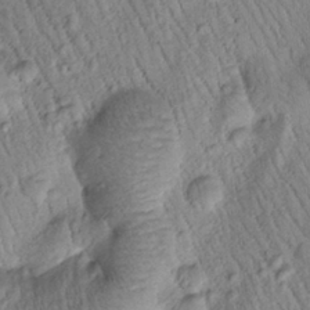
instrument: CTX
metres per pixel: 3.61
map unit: Htu
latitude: -1.0676
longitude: 173.6344
